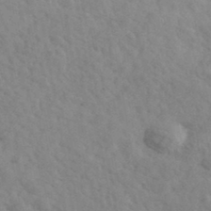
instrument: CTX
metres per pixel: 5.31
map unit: Ave
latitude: 39.8772
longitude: -107.7072
